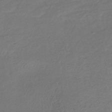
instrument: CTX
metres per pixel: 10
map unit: lHb
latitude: -37.7477
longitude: 70.9542
